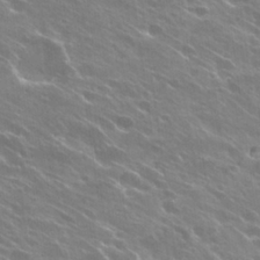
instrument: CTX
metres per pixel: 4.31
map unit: Hto
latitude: 27.1781
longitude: -41.2159
